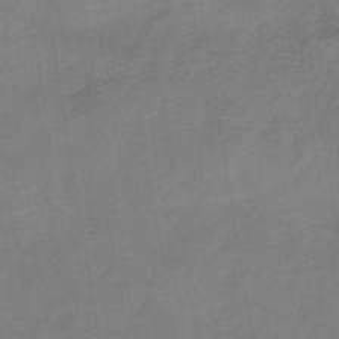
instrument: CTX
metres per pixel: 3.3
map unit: HNb
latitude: -44.4062
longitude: -38.3656
